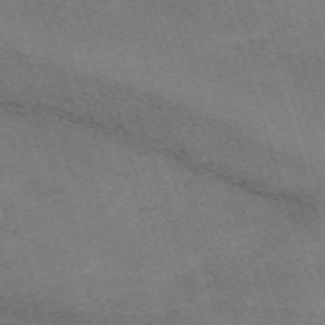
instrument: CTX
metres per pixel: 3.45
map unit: eHh
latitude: -63.0486
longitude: 49.9367
